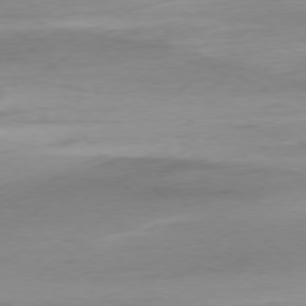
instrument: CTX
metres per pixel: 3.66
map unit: Ap
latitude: -77.6533
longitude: -70.6301
